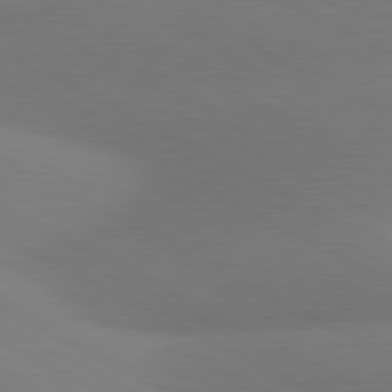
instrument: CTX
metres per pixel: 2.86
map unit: lApd
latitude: 80.9325
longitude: 127.7099
